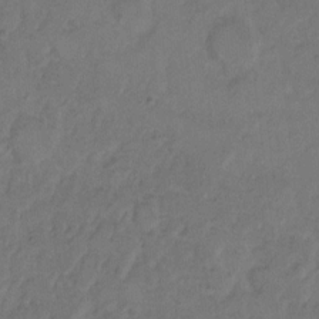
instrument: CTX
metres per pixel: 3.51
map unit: Hto
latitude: 7.1214
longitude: -61.6127
